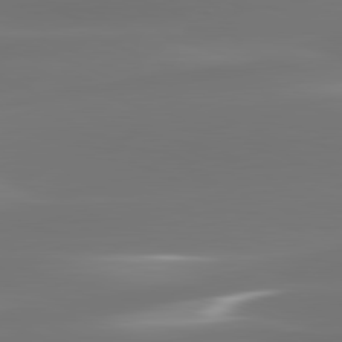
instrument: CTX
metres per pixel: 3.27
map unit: lApd
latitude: 81.5938
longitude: -134.6301
